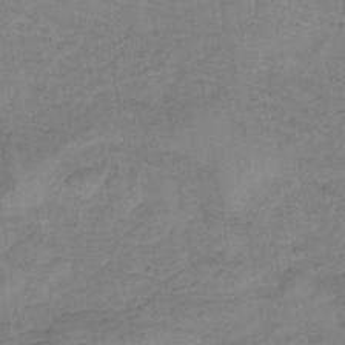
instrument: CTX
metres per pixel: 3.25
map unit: HNb
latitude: -33.6911
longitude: 57.3132
